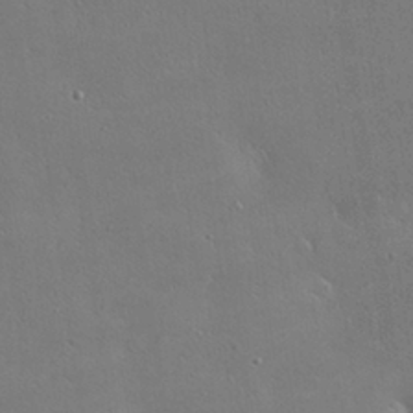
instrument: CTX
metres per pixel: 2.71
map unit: lHvf
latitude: 32.0444
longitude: -92.7246
